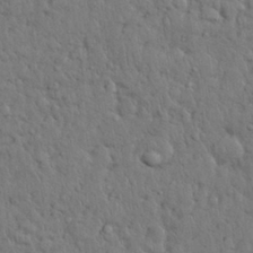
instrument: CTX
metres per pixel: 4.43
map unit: Nhu
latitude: 28.4034
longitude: -68.4223
